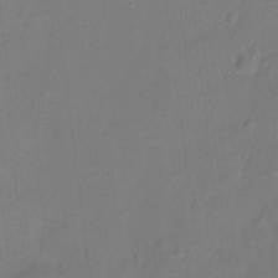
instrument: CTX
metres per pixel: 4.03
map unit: Ht
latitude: -5.9745
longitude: -21.2348
